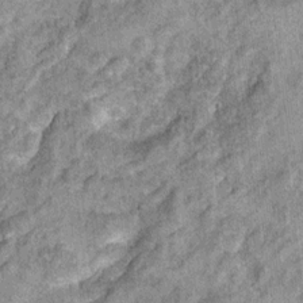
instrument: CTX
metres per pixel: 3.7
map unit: Ht
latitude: 10.0822
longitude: -38.7057
